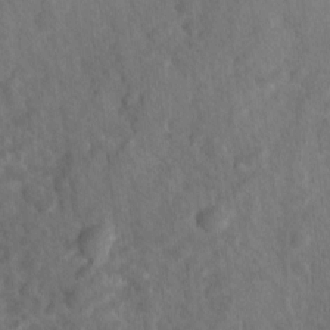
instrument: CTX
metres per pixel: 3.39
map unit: Ave
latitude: 10.7813
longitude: -104.2901
